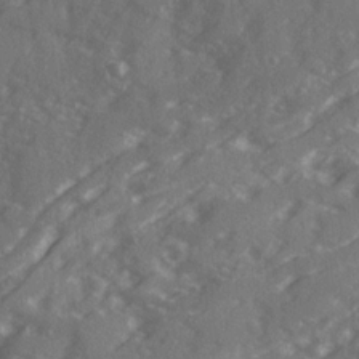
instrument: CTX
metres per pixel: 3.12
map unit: Ave
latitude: 19.5560
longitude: -130.4412
